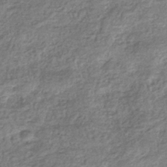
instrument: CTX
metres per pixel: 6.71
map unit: eHb
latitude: -37.1998
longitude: 80.3495
